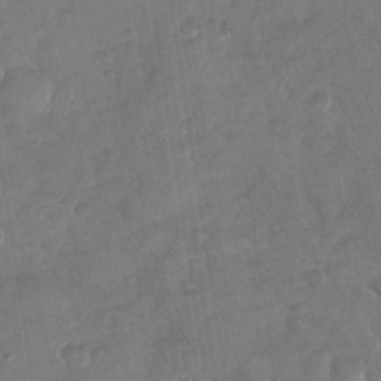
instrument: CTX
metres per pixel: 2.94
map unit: Nhu
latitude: -29.4266
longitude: -62.3279
